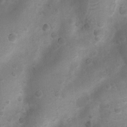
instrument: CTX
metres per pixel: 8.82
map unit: Nhu
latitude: 6.9325
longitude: -23.0458
